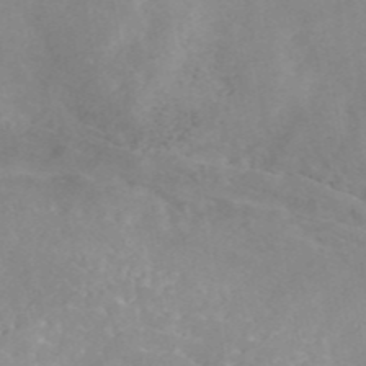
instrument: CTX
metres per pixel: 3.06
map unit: eAb
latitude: 44.7813
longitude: 126.7463
